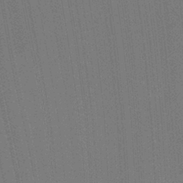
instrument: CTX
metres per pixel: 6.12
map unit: Ht
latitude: -2.7274
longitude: -27.5371
